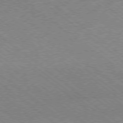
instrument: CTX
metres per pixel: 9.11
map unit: Hpe
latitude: -78.8786
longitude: -15.2537
